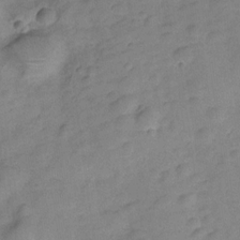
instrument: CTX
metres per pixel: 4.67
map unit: Hve
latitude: -28.3684
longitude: 93.6911
